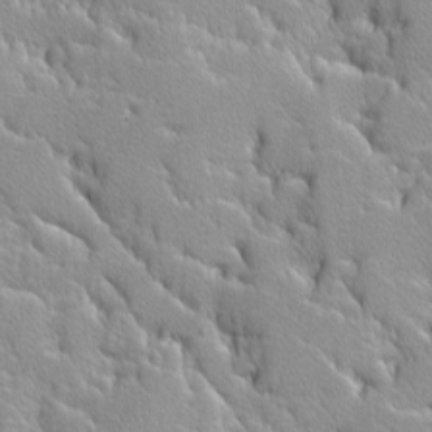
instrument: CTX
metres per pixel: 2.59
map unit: Ave
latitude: -9.8989
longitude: -117.5560
